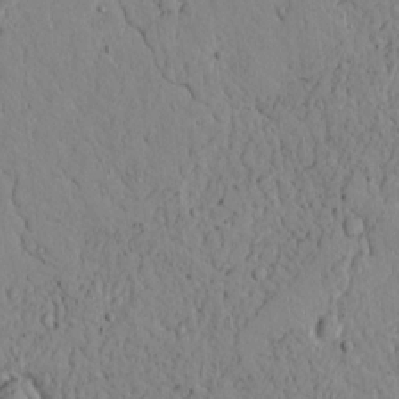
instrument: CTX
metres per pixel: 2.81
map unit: lAvf
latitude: 8.8758
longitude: 169.0108
